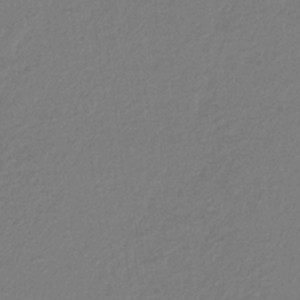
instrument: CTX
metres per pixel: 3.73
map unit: eHb
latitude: -30.3495
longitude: 66.6896
